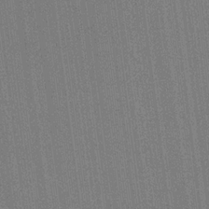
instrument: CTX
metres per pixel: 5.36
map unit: eHh
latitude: 18.2522
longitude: -67.9906
